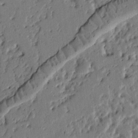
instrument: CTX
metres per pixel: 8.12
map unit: Ht
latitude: 9.0081
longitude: -77.7449
